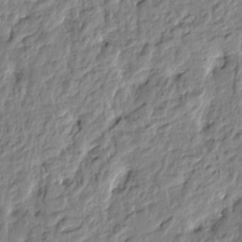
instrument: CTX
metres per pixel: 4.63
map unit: Htu
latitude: -3.3698
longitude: 178.6707
